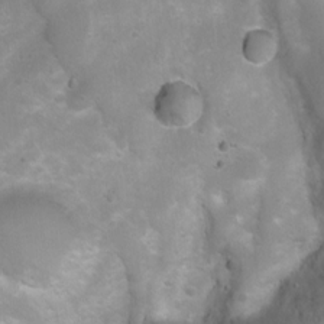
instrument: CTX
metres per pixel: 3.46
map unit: Ht
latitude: 4.6679
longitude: -21.0080
